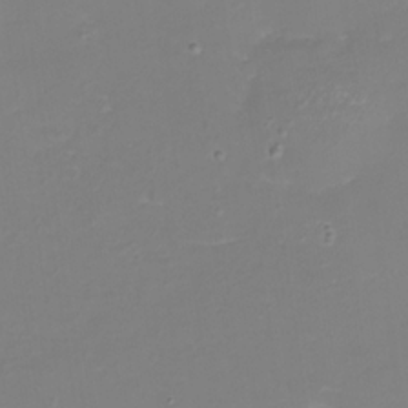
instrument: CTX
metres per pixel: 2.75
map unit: eHh
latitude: -3.5210
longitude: -75.8583
